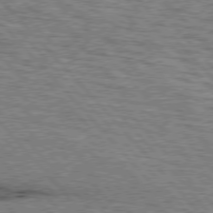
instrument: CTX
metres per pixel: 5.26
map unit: lApd
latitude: 76.3656
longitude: -71.9528
